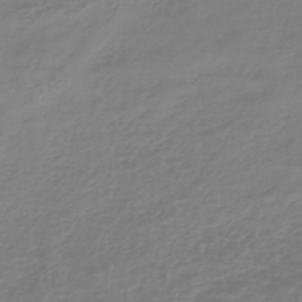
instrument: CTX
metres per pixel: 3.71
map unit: lHb
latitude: -41.5966
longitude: 67.4265
